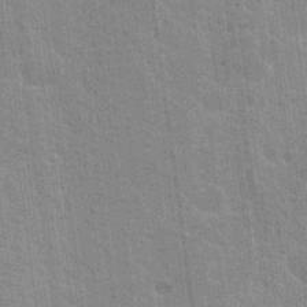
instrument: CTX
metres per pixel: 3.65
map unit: Nhu
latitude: 18.4034
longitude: -30.7436
